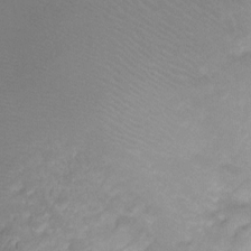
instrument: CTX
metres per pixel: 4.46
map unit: Ht
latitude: -9.9178
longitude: -39.3482
